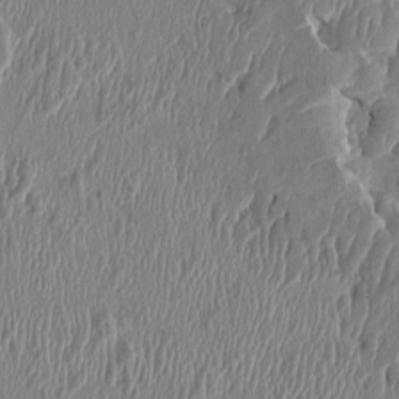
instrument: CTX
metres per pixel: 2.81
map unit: HNhu
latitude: 1.2159
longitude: -6.3845
